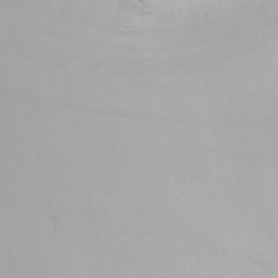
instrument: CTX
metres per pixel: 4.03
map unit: Nhu
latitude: -5.8611
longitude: -94.9703
